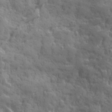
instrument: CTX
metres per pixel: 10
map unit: Ave
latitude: 19.5749
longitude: -132.2900
